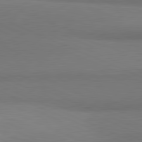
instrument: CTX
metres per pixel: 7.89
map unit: lApd
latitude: 81.4993
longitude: 163.3131
